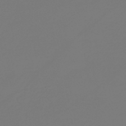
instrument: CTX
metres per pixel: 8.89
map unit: lHb
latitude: -43.3131
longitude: 64.0850
